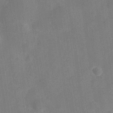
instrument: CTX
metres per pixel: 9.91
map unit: Hve
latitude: -28.3684
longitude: 92.8975
